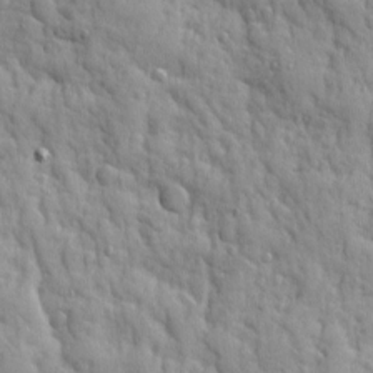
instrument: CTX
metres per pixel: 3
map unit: Ave
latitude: 8.9892
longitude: -102.8002
